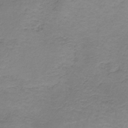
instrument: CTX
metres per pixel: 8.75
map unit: HNb
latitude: -35.8422
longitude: 53.5588
